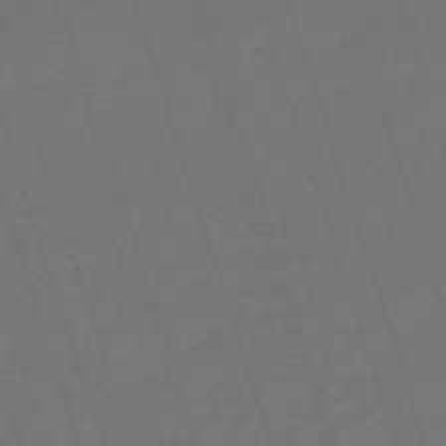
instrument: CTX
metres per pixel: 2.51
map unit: HNb
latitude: -55.9556
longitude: -44.8569
